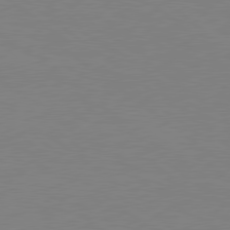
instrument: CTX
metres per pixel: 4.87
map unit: Hpe
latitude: 79.1970
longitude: -124.2144
